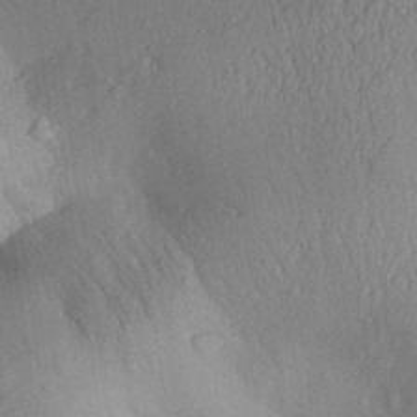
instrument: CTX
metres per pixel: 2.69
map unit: Aa
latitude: 29.7072
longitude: -144.3467
